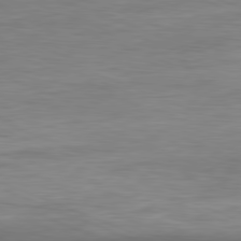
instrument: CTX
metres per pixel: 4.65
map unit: Ap
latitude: -81.6722
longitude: -80.7057
